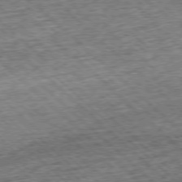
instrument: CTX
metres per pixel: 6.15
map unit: Hpe
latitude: -77.8044
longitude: 14.4440
